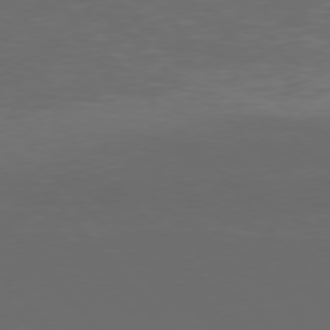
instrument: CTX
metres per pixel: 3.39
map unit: Hpe
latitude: 76.5168
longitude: -168.4979
